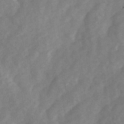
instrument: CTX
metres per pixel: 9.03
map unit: Ave
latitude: 1.5371
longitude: -111.7828
